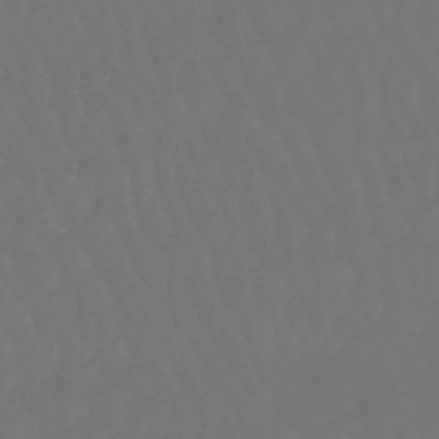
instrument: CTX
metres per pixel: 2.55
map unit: lHb
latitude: -47.5777
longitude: 79.5210
